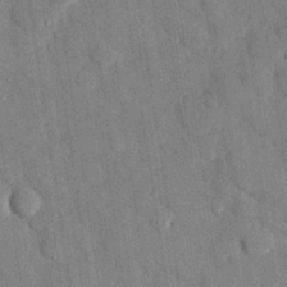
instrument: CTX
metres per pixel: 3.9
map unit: eHh
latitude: 27.5560
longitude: -79.4238
